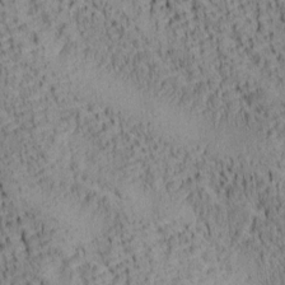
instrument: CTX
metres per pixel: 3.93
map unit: lAa
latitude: 6.8758
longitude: -115.3670
